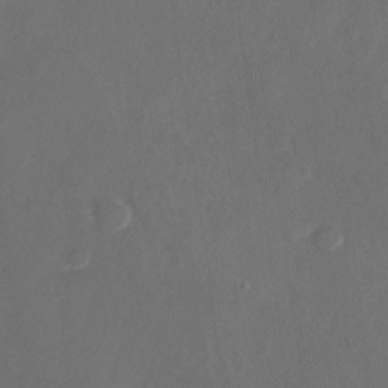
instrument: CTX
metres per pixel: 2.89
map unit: Nhu
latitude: -28.0661
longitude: -66.0822
